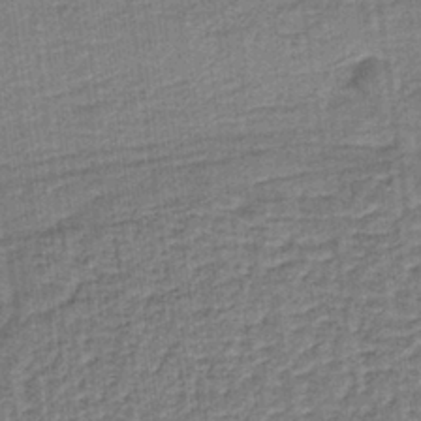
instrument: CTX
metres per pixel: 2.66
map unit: lHb
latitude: -36.0472
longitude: 59.2564
